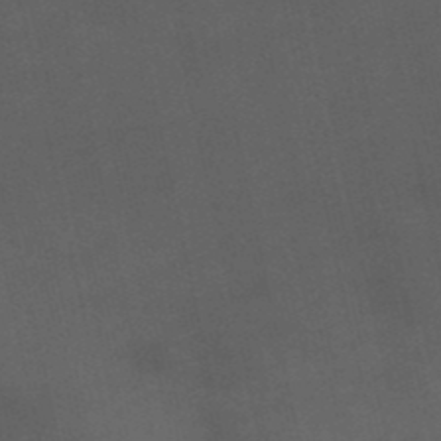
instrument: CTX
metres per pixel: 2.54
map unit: lHb
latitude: -48.3873
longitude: 72.8408
